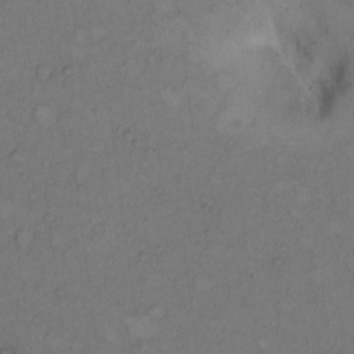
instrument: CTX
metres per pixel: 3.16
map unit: Hto
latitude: 8.9892
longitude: -58.8191
